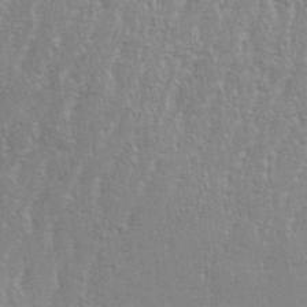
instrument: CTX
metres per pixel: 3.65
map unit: eHh
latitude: 34.1388
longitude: -132.4412
